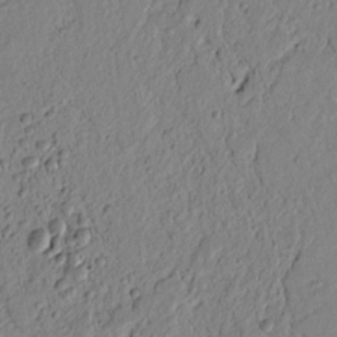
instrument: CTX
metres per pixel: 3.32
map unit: lAvf
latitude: 6.9325
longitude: 165.0487
